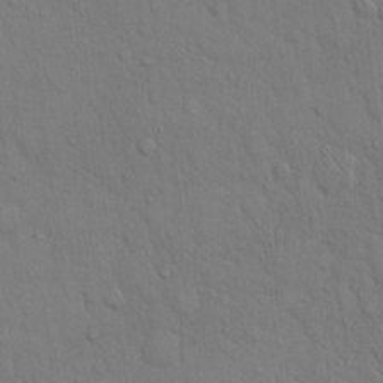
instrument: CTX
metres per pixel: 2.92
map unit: Hto
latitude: 13.1403
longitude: -56.8002
